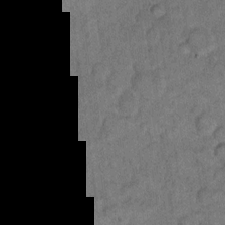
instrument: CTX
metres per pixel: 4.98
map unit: eHh
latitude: 11.5182
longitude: -64.1011
